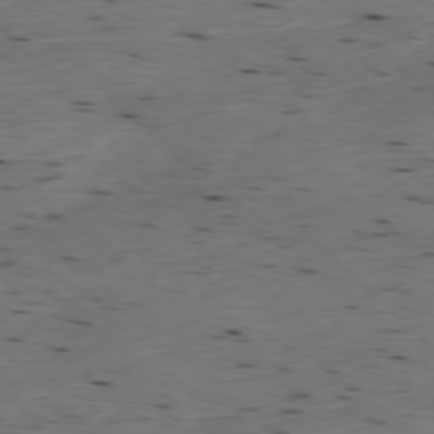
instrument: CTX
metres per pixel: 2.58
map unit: Ap
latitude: -77.5399
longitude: -89.3104
